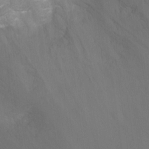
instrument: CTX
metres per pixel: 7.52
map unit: Ht
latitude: -3.7477
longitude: -28.5168
